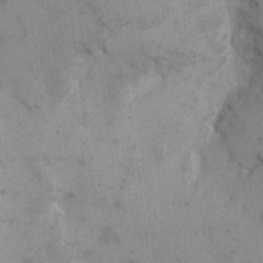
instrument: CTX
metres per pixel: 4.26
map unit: eHh
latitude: 10.4601
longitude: -63.0648
